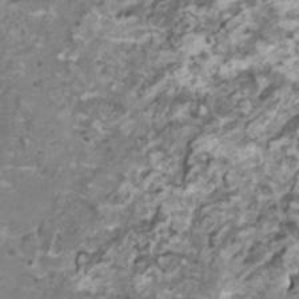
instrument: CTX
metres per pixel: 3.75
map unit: HNhu
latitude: 1.7827
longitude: -1.0647
